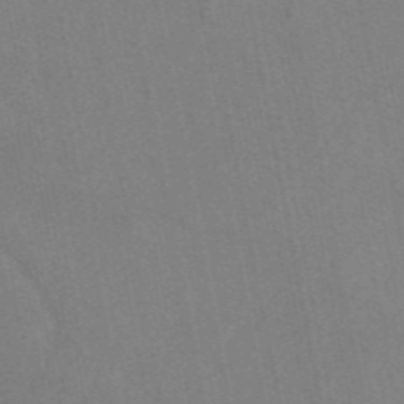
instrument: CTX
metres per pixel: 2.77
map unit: eAb
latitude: 46.7247
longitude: 116.3495
